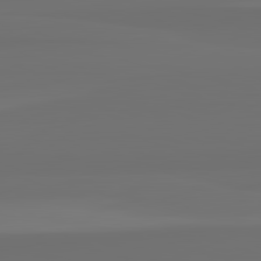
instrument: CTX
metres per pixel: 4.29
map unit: lApd
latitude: 82.8002
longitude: 161.0298
